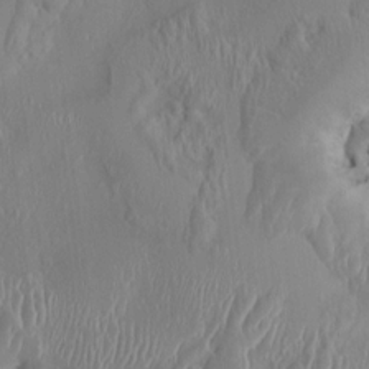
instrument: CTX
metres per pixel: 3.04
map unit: HNhu
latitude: 3.5371
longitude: -5.8016
